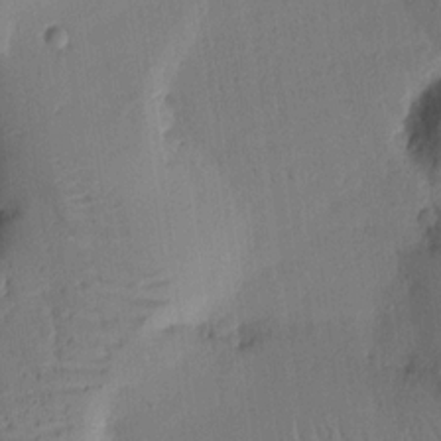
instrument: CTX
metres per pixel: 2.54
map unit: Ht
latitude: 10.0444
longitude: -78.2334
